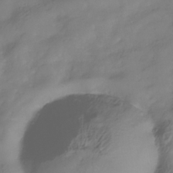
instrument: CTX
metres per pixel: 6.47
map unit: Hve
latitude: -32.5574
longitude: 93.4832
